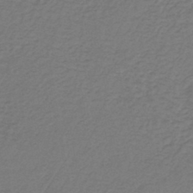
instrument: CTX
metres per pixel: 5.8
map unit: lHb
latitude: -42.8596
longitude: 62.0850
